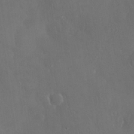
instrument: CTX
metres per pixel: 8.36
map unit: Nhu
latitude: 28.3278
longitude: -66.9513
